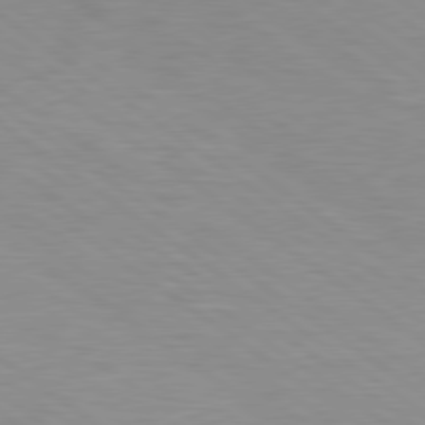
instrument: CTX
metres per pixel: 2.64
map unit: Hpe
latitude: 79.0270
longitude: -122.2334
